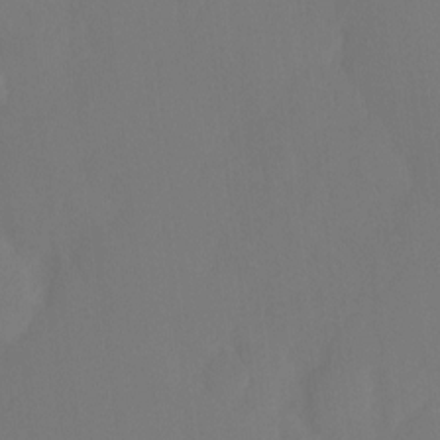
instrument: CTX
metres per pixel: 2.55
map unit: Ht
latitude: -7.7099
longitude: -30.9703
